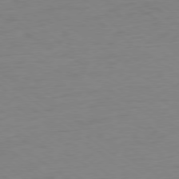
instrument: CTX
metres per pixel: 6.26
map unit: Ap
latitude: -78.9352
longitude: -94.7624
